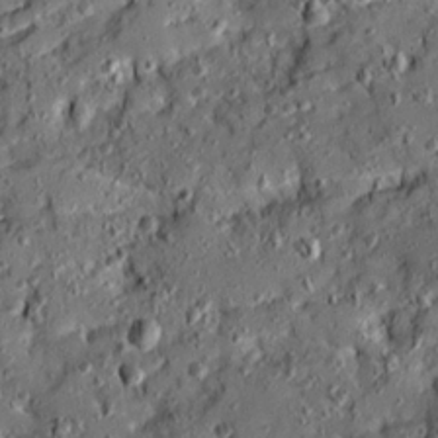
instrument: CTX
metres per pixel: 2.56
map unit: Ave
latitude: 19.3859
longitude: -129.0647
